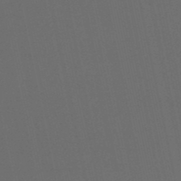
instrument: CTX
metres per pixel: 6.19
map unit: eHb
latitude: -50.6518
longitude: 71.6155
